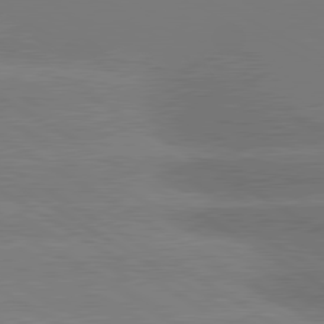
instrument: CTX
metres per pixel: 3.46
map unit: lApd
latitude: 80.4979
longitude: -148.8569
